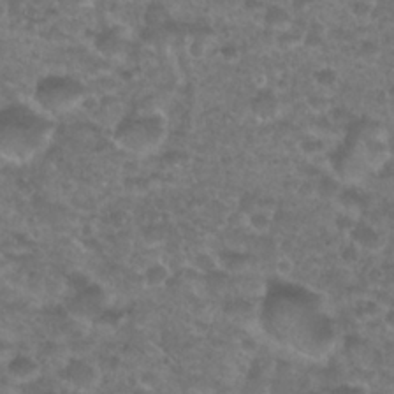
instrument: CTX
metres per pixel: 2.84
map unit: Nhu
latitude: 27.2348
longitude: -52.4979
